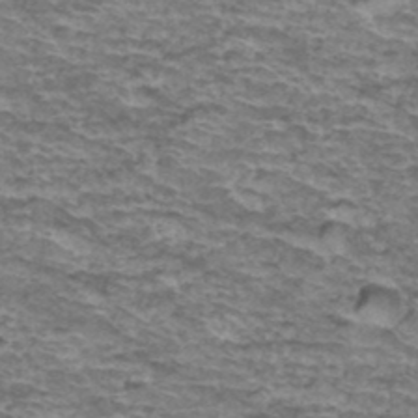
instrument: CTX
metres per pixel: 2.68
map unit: Hto
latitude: 37.3482
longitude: -43.0836
